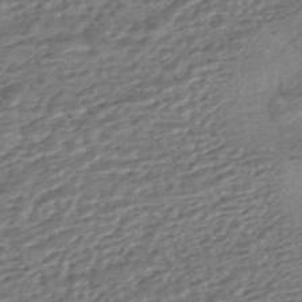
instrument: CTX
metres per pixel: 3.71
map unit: HNhu
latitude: -45.8422
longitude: 105.4454
